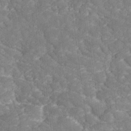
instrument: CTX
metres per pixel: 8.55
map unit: Ave
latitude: 17.4804
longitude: -135.3103
